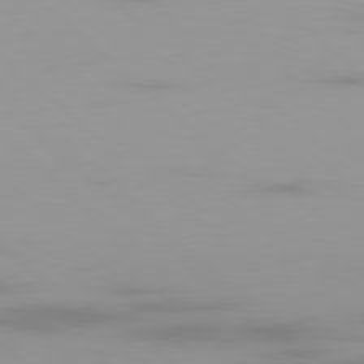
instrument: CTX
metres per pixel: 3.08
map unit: Ap
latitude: -79.2754
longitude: -69.7450
